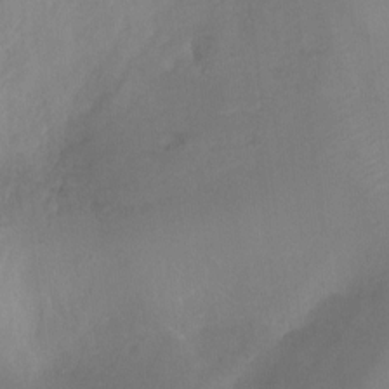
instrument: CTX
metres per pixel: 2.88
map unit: Hto
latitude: -13.2754
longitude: -40.4412
